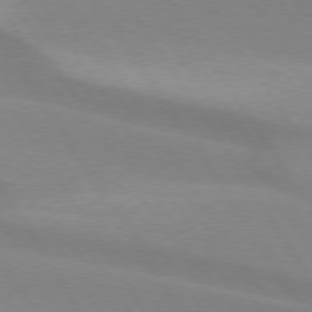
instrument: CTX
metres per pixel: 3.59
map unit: lApd
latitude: 75.5371
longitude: -66.2711
